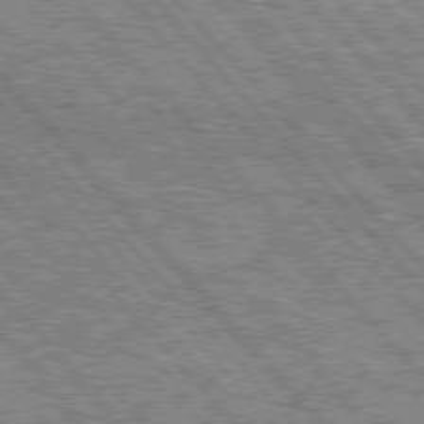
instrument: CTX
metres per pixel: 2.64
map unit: Hpe
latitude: 75.8394
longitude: -126.4034
